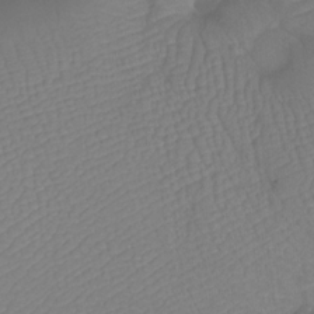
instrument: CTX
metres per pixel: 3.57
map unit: Htu
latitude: -12.9353
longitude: -47.0837
